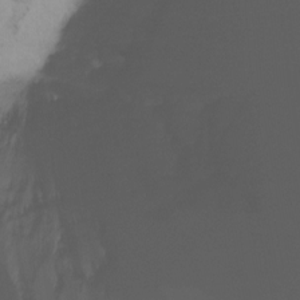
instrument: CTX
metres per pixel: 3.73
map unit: Ht
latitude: -16.5007
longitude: -49.1970
